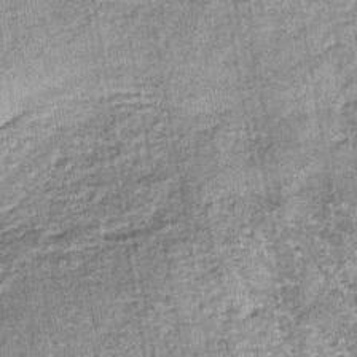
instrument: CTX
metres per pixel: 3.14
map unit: lHb
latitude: -38.4818
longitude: 64.6141
